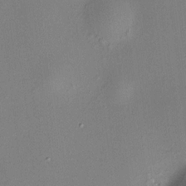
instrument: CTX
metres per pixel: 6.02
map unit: HNhu
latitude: 8.7246
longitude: 14.3118
